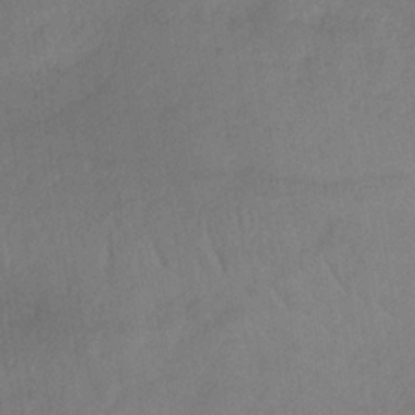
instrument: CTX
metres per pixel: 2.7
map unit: HNb
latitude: -32.8219
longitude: 63.4832
